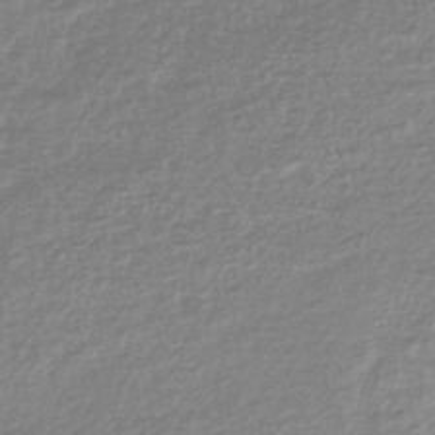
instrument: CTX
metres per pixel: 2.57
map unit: lHb
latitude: -44.2173
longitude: 69.0675
